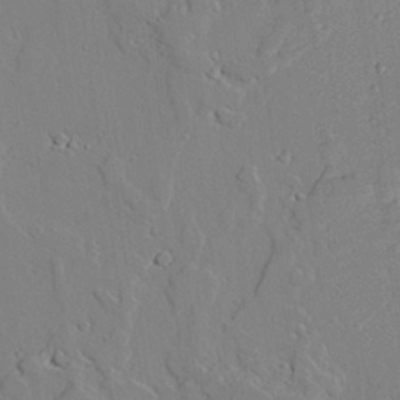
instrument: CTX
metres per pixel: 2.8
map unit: lAvf
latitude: 25.0458
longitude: -110.5546
